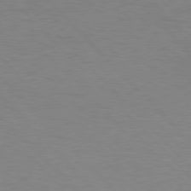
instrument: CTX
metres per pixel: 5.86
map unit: lApd
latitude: 76.9891
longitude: -59.5938
